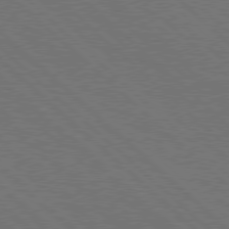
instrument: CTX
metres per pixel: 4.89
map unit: Hpe
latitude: 77.6882
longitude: -127.7261
